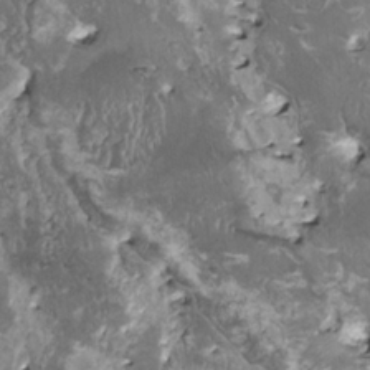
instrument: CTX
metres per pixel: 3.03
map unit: HNhu
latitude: 1.0458
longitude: 5.4643
